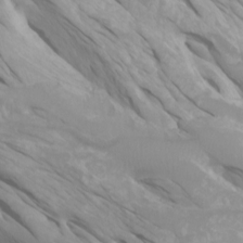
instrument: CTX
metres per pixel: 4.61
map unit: Htu
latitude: -4.4440
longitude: -73.2726
